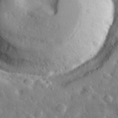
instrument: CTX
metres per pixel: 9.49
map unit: lHvf
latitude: 32.7246
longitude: -86.0255
